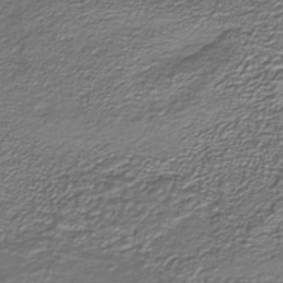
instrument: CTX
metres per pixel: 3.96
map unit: lHb
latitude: -39.5966
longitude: 53.2753
